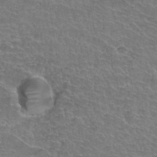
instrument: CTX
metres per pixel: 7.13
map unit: Hto
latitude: 35.2159
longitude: -44.4034
